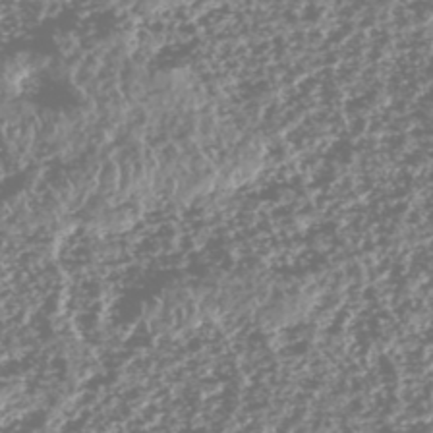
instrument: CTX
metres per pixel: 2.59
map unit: HNhu
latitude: -47.1242
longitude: 31.1242
